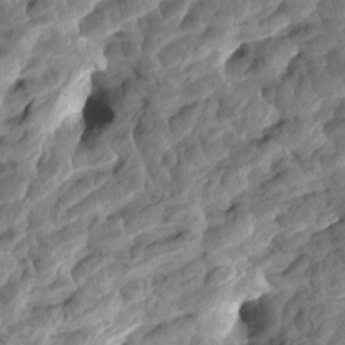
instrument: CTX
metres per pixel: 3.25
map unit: eHh
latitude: -1.0865
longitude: 14.7275
